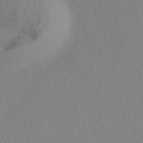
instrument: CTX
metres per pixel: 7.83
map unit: HNhu
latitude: -39.7289
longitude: 101.1431
